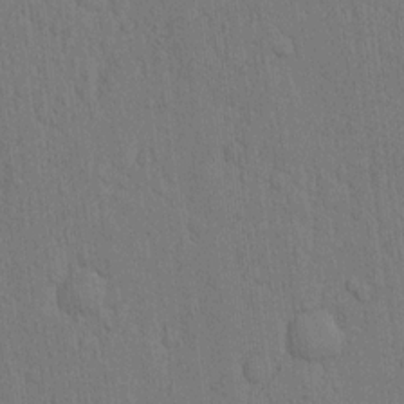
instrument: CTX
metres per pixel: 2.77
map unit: Hto
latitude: 12.2334
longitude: -56.1388
